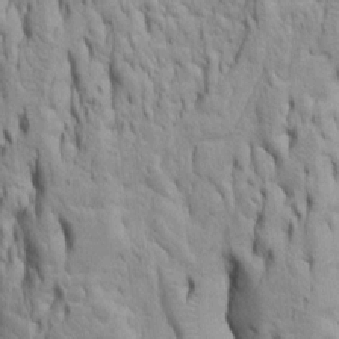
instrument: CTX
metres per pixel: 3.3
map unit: Htu
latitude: -5.6722
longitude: 151.4265
